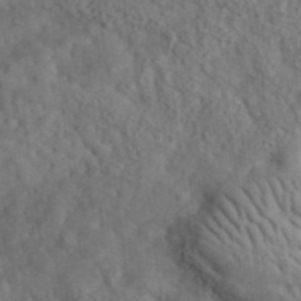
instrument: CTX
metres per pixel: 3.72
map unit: lHvf
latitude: 35.7449
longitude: -85.3860
